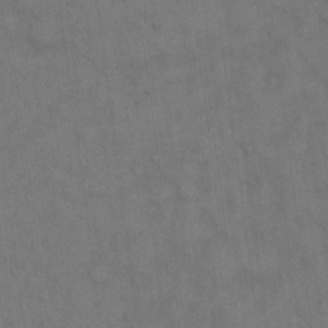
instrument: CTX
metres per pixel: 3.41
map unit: Hto
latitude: 15.0837
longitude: -61.4237
